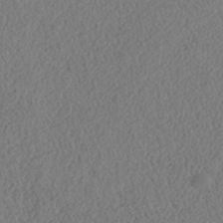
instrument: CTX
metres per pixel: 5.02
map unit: HNhu
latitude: -36.5762
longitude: 33.0487
